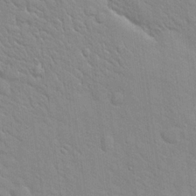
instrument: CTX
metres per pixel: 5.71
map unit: Hto
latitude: 20.0444
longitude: -51.9906
